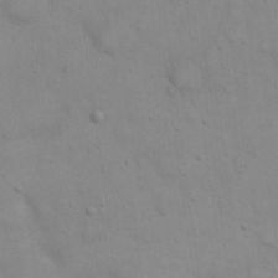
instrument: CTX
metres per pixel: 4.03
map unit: eHh
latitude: 20.7058
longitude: -61.8016
